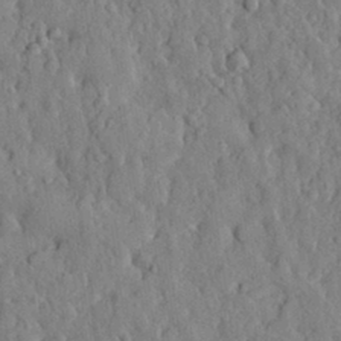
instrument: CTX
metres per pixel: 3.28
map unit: eHh
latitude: 29.4237
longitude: -77.4237
